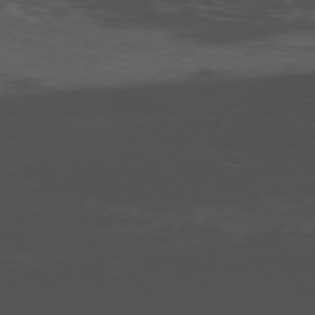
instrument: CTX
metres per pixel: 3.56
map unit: Ap
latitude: -76.3306
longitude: -66.1011
